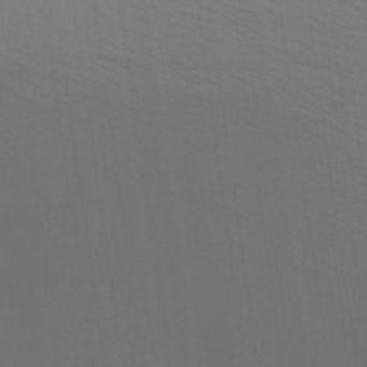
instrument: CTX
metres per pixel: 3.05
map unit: Aa
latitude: 22.5735
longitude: -145.3293
